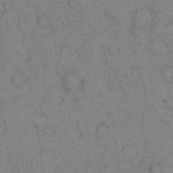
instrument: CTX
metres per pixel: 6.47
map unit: Hto
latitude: 11.9339
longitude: -59.6883
